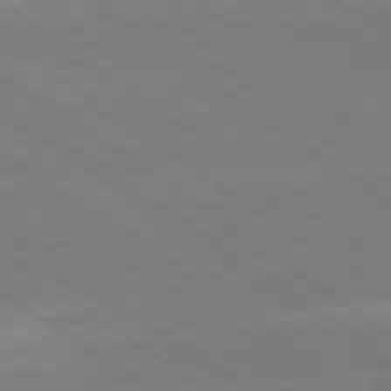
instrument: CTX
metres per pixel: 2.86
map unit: lApd
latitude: 79.2726
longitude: -142.3278
